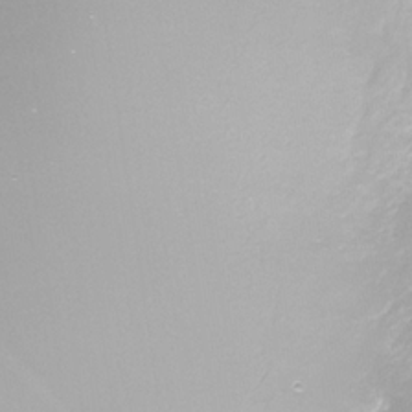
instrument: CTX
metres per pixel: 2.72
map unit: Nhe
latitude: -33.2187
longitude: -87.7827
